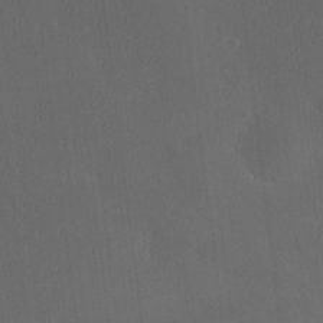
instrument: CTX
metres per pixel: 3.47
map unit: Ave
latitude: 0.3467
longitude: -113.6883
